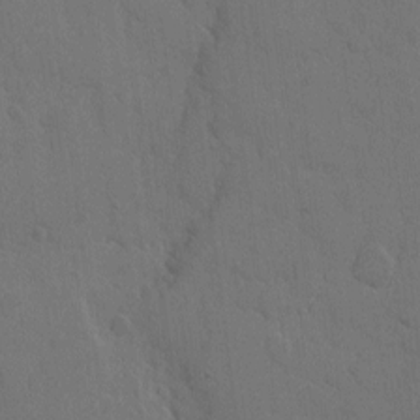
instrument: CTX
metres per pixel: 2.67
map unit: eHh
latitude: 5.4615
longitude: -65.7072
